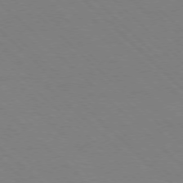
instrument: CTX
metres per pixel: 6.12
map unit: Ap
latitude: -77.6722
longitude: -85.2159
